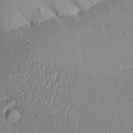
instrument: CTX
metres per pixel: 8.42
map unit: Aa
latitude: 28.1578
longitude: -136.8380
